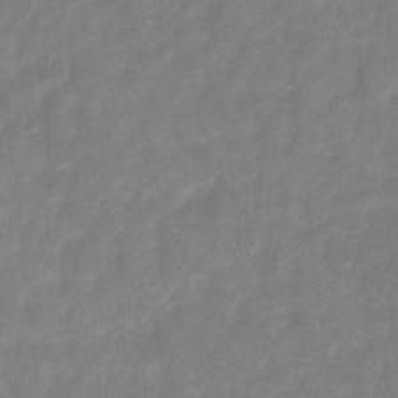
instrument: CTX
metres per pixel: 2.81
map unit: Hto
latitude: 2.9891
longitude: -36.1389
